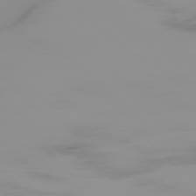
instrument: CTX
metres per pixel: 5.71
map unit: Ap
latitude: -76.5574
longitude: -75.1592
